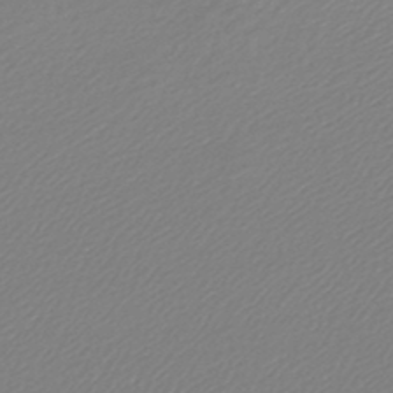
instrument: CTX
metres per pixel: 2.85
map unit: lHb
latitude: -44.4251
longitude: 65.1431
